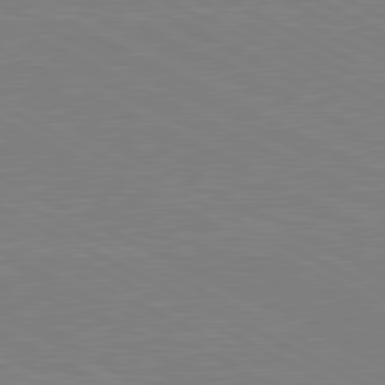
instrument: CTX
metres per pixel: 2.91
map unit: lApd
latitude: 81.0269
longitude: 150.4440
